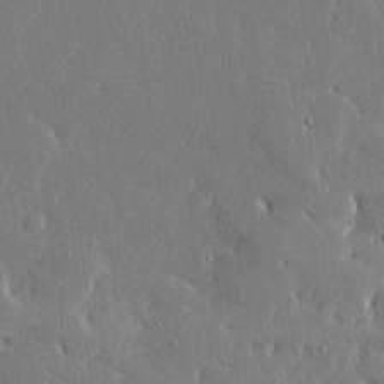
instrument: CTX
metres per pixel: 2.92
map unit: Ave
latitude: 16.7057
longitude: -139.9906
